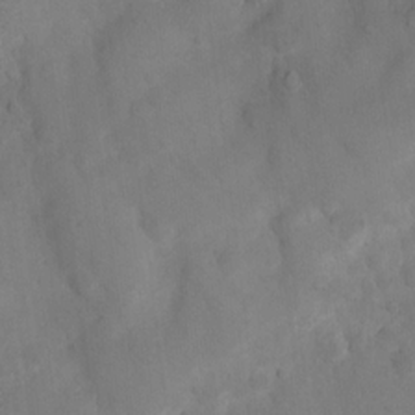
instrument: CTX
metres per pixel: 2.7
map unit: Nhu
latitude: 8.7246
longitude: -22.9892
